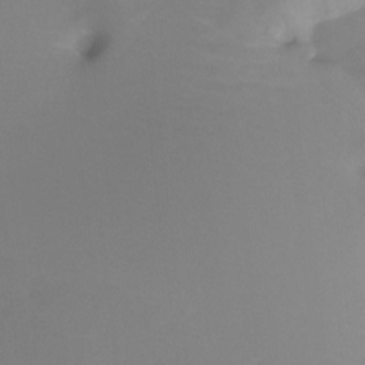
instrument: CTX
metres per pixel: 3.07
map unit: Htu
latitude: -13.2754
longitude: -45.4426
